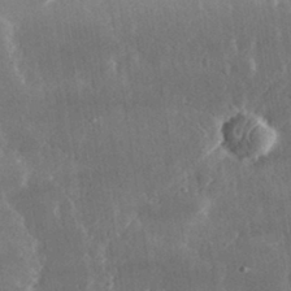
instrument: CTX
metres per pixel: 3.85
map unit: lHvf
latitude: 31.9906
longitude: -91.6694
